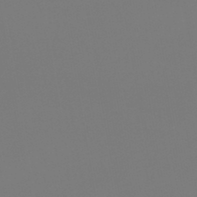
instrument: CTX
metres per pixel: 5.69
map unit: lHb
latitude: -46.5573
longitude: 71.0675
